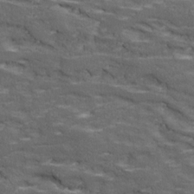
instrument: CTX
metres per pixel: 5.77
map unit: Ave
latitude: 18.4601
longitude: -135.9339
